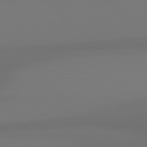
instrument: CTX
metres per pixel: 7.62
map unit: Hpe
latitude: 78.8569
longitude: -134.8002
